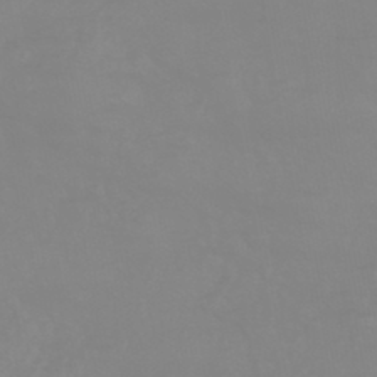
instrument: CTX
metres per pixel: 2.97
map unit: eHb
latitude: -44.5952
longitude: 81.6722
